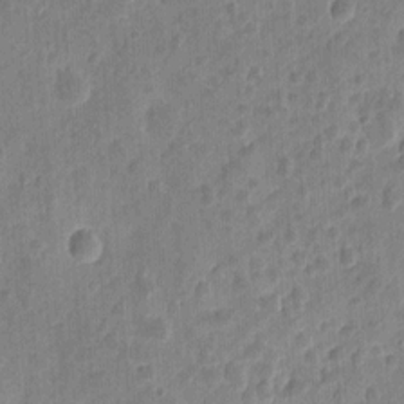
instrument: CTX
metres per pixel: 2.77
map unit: eHh
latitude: 9.3104
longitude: -73.5560
